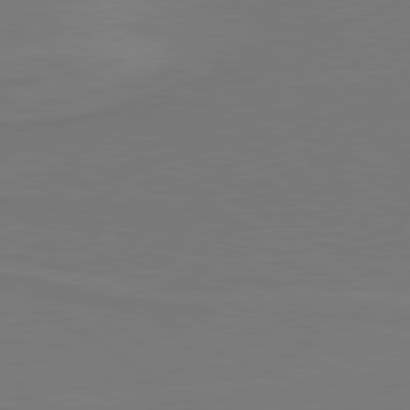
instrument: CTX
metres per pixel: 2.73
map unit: lApd
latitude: 79.9906
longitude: 163.2376
